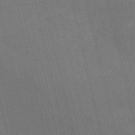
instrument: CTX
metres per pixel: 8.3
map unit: HNb
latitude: -52.3684
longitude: -41.0647
